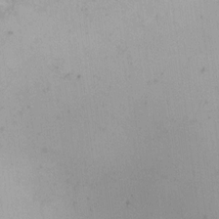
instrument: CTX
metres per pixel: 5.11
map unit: HNhu
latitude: 7.4993
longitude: -0.3845
